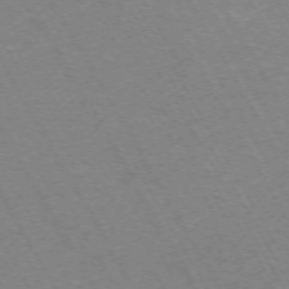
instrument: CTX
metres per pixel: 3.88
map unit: Hpe
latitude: -72.1794
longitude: 10.3684
